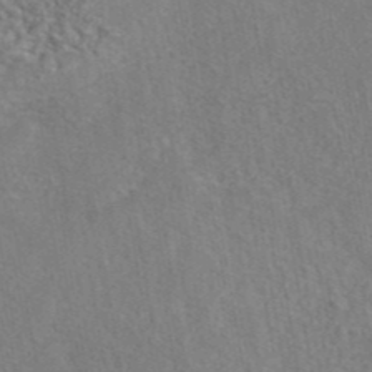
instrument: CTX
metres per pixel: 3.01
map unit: eAb
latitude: 42.7246
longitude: 104.4629
